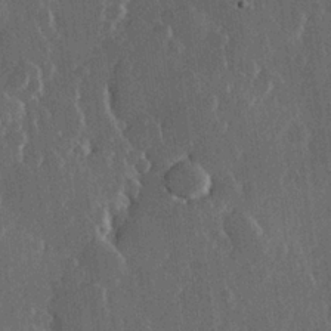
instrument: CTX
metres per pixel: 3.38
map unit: Hve
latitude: 22.7435
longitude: 147.9745
